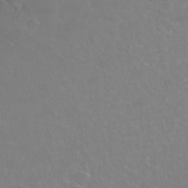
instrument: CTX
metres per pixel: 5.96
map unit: Hto
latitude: 2.3278
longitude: -33.3104
